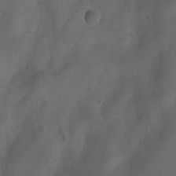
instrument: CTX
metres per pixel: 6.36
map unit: Nhu
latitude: 4.9325
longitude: -24.7813
